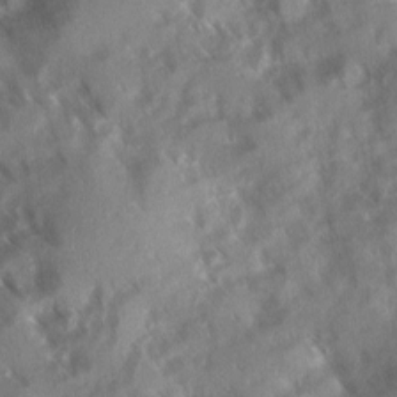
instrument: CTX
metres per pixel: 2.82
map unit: Ave
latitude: 10.2334
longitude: -103.0458
